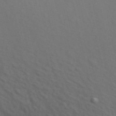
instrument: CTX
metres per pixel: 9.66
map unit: ANa
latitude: 49.0269
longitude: -76.4223
